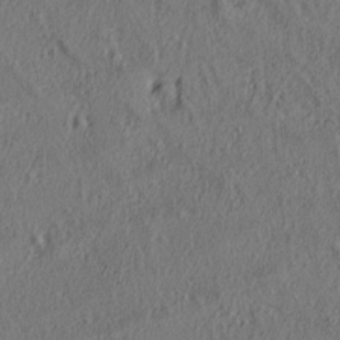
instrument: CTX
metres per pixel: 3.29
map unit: lAa
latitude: 4.6868
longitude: -113.2537
